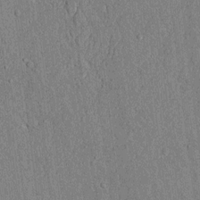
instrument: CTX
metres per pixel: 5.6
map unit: lAvf
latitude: 5.2915
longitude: 169.3698
